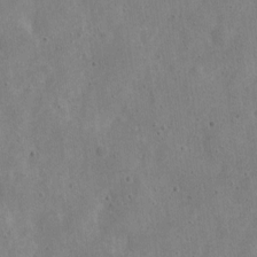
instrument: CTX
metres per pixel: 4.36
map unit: Nve
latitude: -24.0661
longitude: 107.5399
